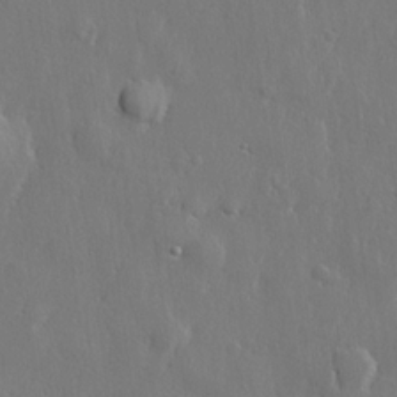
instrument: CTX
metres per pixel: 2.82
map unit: lHvf
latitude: 22.6868
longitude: 144.9920
